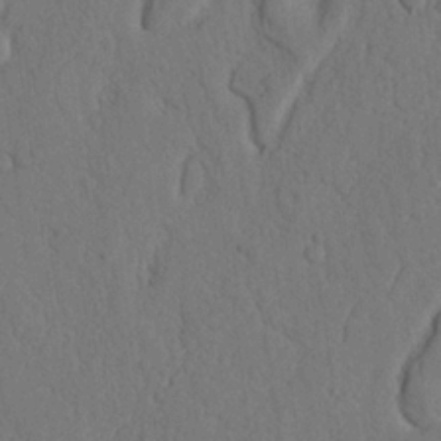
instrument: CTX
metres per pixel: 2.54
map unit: Nhu
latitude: 20.1578
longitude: -75.7828
